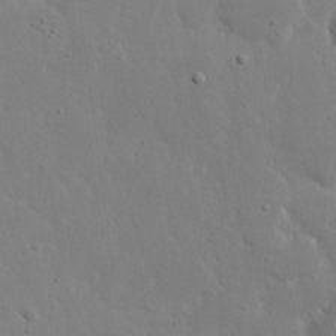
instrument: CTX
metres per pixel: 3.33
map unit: eHh
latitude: 19.8583
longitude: -71.5749
